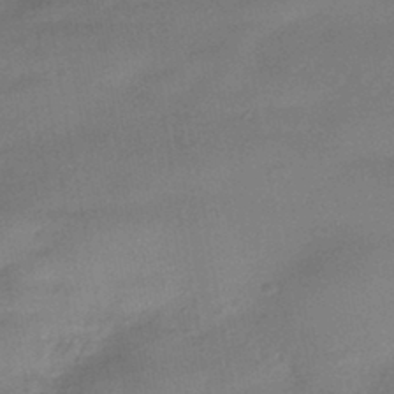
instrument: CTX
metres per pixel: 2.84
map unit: HNhu
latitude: -42.9730
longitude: 90.0661
